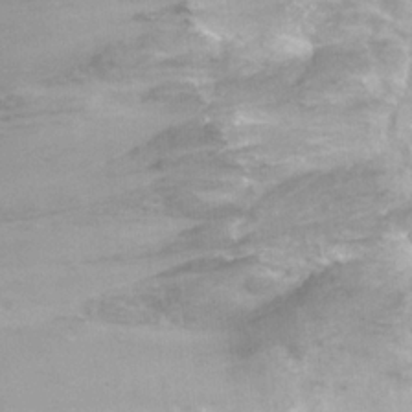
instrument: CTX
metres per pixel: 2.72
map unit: Nhu
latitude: 3.4048
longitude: -15.7450
